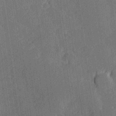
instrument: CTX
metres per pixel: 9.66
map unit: Hve
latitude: 26.8569
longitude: 144.3495
